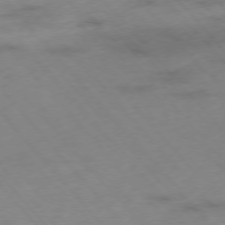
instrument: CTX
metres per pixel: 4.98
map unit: Hpe
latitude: -76.3306
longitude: -17.7828
